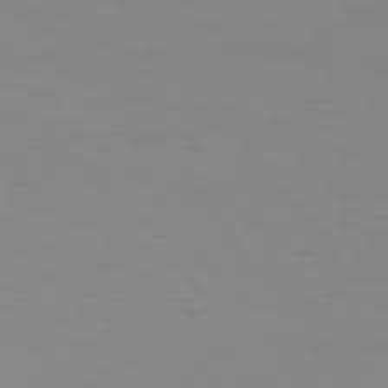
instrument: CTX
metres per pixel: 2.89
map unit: Hpe
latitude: 74.4979
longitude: -126.6680
